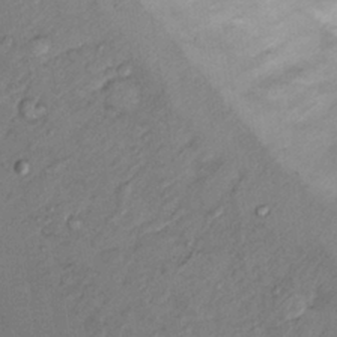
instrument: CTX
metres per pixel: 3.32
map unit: Hto
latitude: 13.9717
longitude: -30.1389
